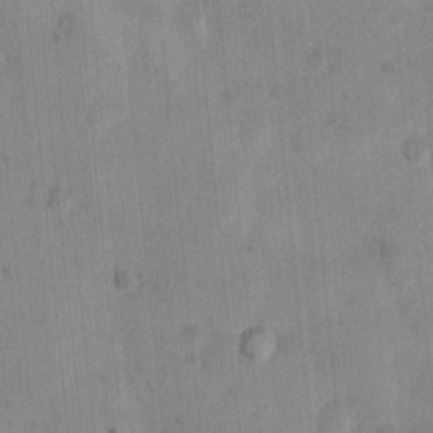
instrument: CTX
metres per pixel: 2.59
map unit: Nhu
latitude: 7.2159
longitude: -23.3859
